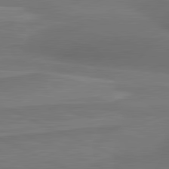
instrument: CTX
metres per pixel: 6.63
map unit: lApd
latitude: 81.7450
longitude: 170.1417
